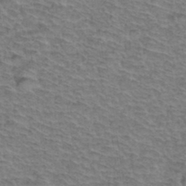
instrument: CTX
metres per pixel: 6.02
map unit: Hto
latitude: 37.2537
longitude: -46.1200
